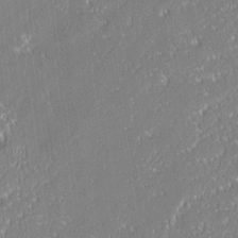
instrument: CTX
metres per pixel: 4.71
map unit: lAvf
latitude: 0.0255
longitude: -108.3089
